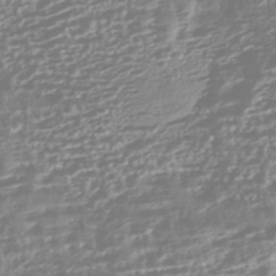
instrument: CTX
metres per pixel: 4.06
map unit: HNhu
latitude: -44.7274
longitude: 100.9730
